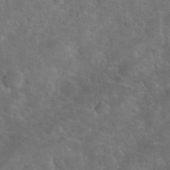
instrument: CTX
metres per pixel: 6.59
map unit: eHh
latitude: 36.5546
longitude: -66.2711
